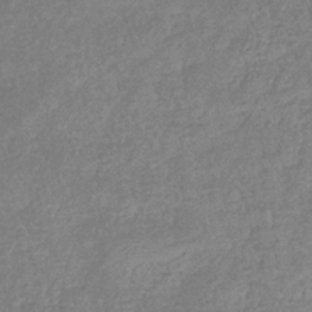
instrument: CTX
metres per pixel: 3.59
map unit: eHb
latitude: -37.1620
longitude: 80.8219
